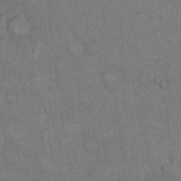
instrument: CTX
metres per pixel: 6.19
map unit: Hto
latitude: 15.2159
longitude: -61.6127
